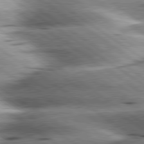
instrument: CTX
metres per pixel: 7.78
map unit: lApd
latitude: 80.1200
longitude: -141.0458
